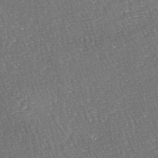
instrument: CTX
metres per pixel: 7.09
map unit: lAa
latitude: -3.4832
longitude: -123.1781
